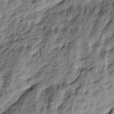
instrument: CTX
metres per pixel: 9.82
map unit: Htu
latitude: -4.8030
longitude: -176.4790
